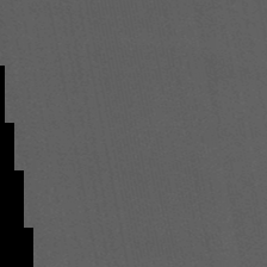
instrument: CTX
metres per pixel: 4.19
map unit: eHb
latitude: -50.7652
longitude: 72.2172
